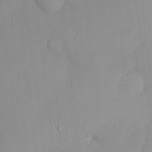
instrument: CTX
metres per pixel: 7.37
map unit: HNhu
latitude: -1.4644
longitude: -7.4237
